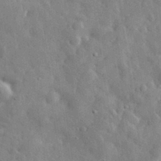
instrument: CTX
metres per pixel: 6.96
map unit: eHh
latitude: 32.0633
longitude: -73.3671
